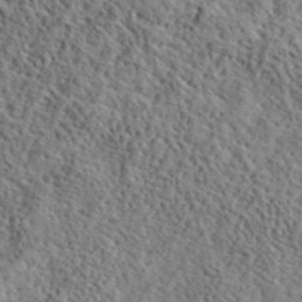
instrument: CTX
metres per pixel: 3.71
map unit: lHvf
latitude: 40.8569
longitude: -88.9703
